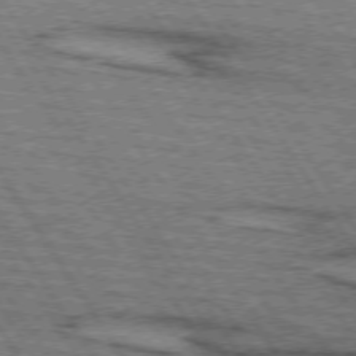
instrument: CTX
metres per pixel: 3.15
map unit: lApd
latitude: 73.9339
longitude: -77.8961
